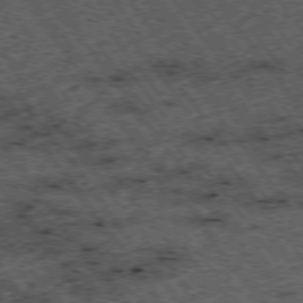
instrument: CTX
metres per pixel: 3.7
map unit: Hpe
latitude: -75.7100
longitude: -19.1970
